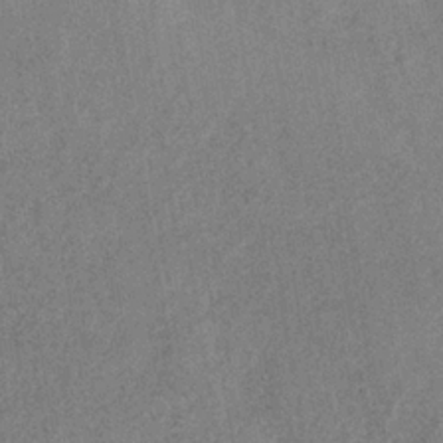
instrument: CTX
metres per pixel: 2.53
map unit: HNb
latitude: -33.4455
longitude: 57.1053
